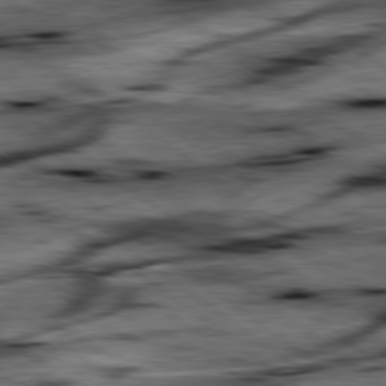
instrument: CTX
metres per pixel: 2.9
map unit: lApd
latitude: 79.5938
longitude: -47.9150
